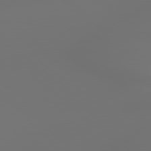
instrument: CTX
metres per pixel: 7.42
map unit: lApd
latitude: 79.2159
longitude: -174.4601
